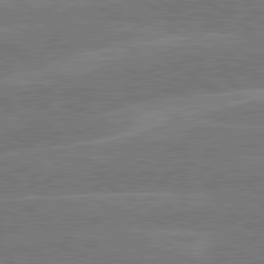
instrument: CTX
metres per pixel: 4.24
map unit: lApd
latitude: 79.9717
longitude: -130.0444
